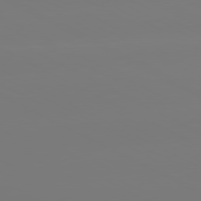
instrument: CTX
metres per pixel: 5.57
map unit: lApd
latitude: 80.4790
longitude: -148.5168
